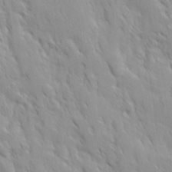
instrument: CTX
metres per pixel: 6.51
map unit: Ave
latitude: 9.8395
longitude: -103.6127
